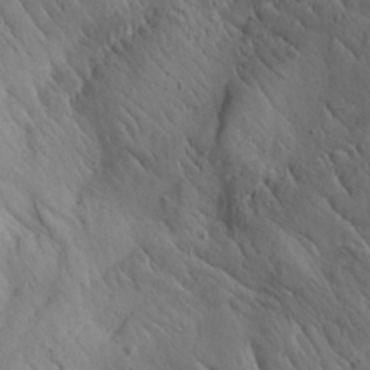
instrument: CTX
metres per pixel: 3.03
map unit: Aa
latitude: 26.8380
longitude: -142.4979
